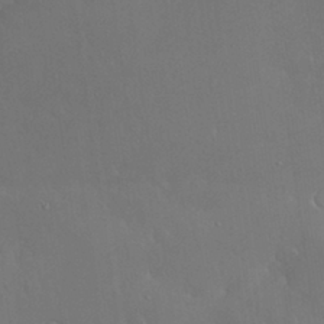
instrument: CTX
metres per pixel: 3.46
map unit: Nhu
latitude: 30.4223
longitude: -57.1214
